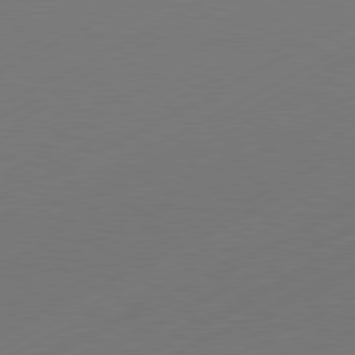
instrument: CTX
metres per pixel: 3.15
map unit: Hpe
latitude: -81.3888
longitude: 14.5196
